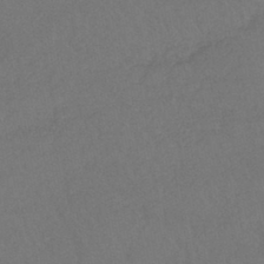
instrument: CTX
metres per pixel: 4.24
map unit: lHb
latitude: -43.2753
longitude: 73.6155
